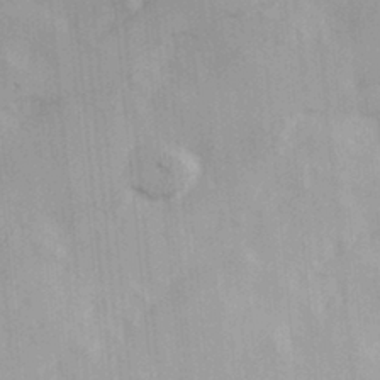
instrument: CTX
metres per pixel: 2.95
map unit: Hve
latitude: 31.0837
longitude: 148.9542
